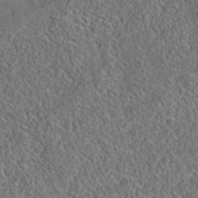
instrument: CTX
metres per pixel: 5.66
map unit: eAb
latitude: 35.3859
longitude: 109.2187
